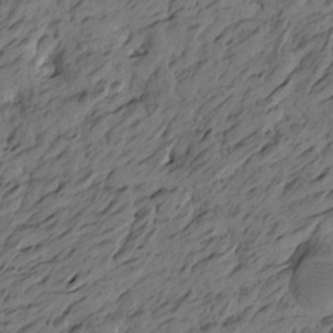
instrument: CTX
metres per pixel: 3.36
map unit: Htu
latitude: -6.1228
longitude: -179.3104
